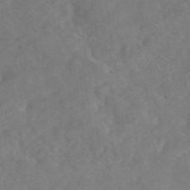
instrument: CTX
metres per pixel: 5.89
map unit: eAb
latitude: 46.4412
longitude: 127.1998
